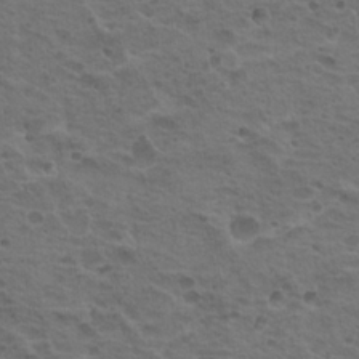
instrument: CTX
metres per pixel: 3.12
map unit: Hto
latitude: 18.7057
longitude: -32.0255
